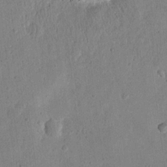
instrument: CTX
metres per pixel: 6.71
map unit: eHh
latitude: 21.3860
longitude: -69.1403
